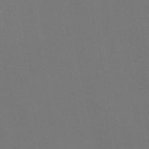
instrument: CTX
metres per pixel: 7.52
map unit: eAb
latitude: 46.6302
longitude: 121.2376
